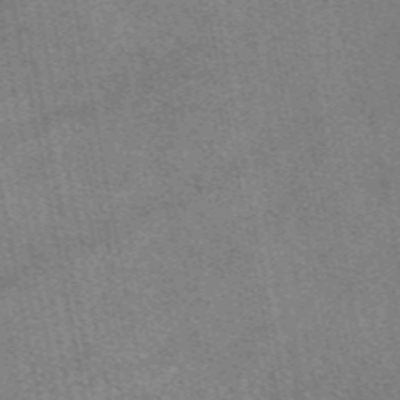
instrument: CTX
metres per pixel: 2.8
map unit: eAb
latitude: 48.6679
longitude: 108.2739
